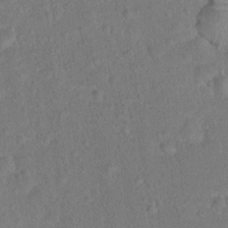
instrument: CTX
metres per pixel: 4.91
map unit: Hto
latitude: 15.0459
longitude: -40.5167
